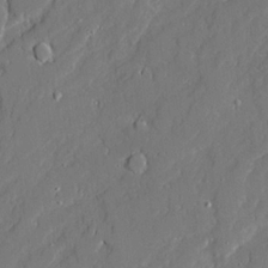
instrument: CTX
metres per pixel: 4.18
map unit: Ave
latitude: 20.1578
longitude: -127.9717
